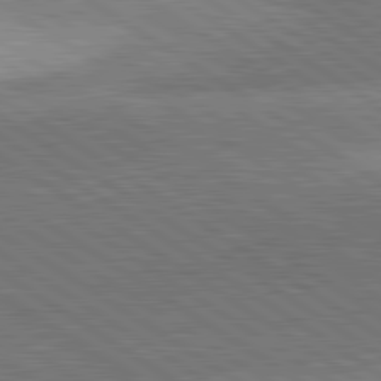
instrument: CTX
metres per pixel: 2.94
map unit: lApd
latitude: 81.6883
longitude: 140.2739
